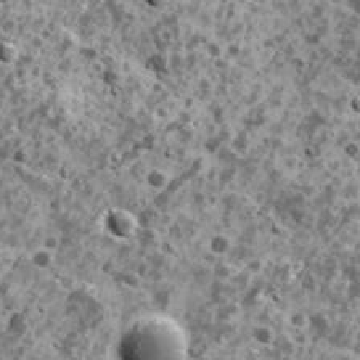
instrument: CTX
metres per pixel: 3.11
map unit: Ave
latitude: 18.1955
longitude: -134.7624
